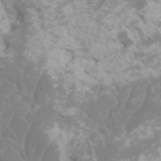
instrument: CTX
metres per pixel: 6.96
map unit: HNhu
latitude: 1.4993
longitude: -0.1955
